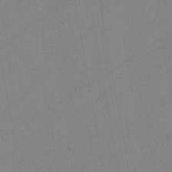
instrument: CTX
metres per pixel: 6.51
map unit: HNb
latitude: -45.4265
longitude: -40.5923
